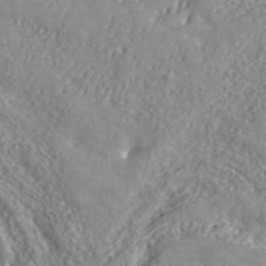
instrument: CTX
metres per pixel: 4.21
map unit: ANa
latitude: 41.3859
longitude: 30.1417
